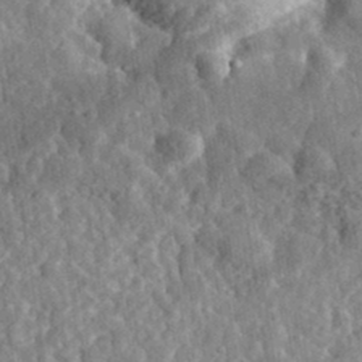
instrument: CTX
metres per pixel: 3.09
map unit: eHh
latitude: 34.9702
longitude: -79.7828
